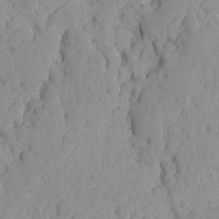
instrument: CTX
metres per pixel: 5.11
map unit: Ave
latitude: -8.1795
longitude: -116.8569
